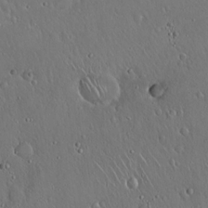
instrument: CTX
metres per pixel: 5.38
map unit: Hto
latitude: 17.9339
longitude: -58.3089
